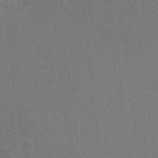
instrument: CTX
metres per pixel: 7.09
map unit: Ht
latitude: -10.2551
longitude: -33.8016
